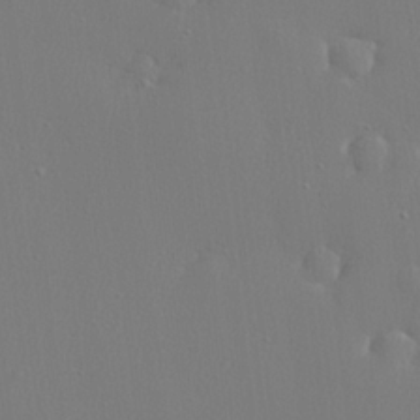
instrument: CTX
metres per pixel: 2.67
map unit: lHvf
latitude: 23.1403
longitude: 141.8800
